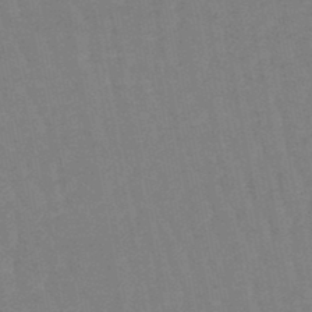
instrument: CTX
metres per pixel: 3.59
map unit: eHb
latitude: -46.2361
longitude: 78.7841
